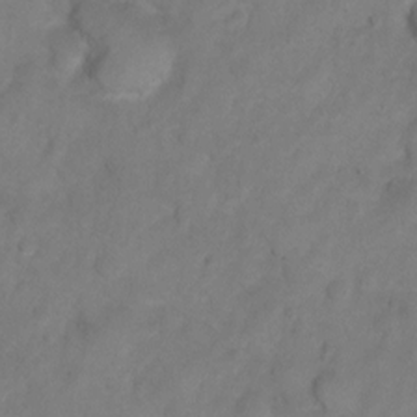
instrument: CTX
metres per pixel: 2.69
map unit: Hto
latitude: 2.7057
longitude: -35.3670
